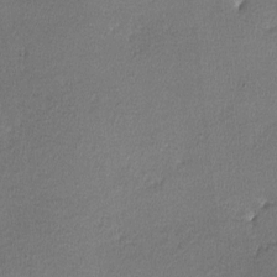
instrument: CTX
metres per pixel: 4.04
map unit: lHvf
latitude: -11.7289
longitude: -102.4979
